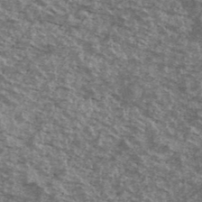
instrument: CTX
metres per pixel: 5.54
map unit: Ave
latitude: 40.5356
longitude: -108.7624
